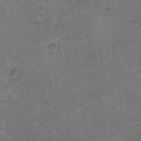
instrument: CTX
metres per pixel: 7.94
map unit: Hto
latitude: 7.4048
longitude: -60.4979
